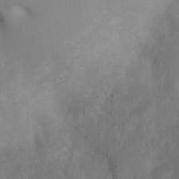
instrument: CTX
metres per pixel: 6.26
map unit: Nhu
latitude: 8.2712
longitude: -21.3482
